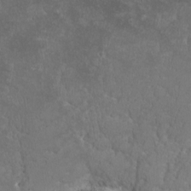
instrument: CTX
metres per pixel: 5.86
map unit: lHvf
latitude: -13.0487
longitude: -99.7638
